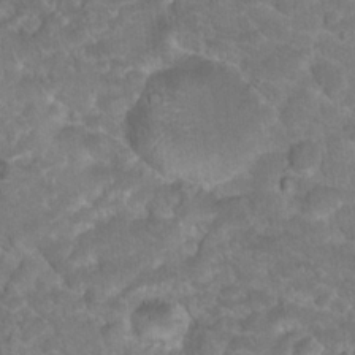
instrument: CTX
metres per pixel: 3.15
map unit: Hto
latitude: 18.7057
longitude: -35.6882
